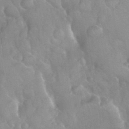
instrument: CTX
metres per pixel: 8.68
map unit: Nhu
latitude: 26.3278
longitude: -56.2144
